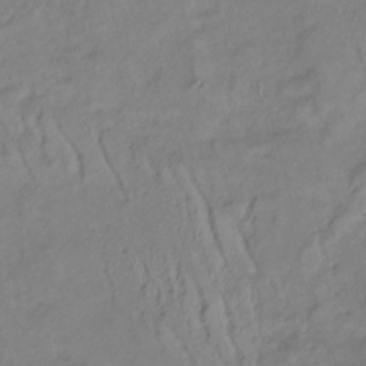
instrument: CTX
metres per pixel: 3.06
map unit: lHb
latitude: -35.0675
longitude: 69.1809
